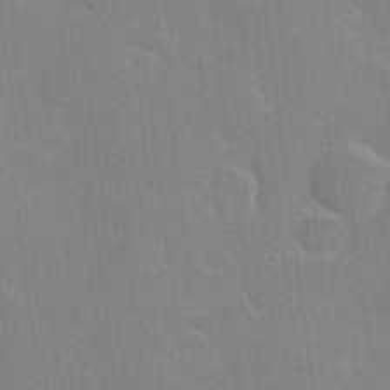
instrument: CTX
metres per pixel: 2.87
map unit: Hve
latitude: 17.5749
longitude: 151.4265
